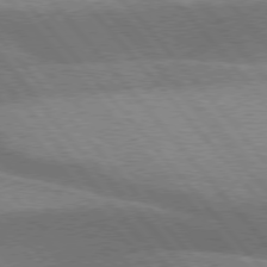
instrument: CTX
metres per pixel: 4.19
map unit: lApd
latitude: 76.3278
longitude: -61.8205
